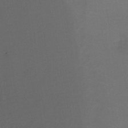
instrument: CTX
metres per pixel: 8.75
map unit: Ht
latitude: -15.3321
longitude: -53.5749
